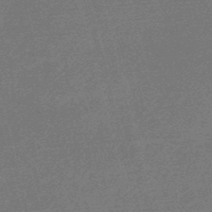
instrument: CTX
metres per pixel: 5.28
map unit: eHb
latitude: -49.0298
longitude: 87.2943
